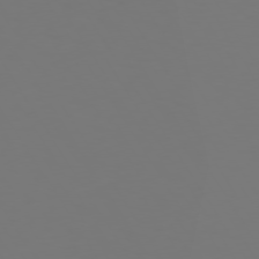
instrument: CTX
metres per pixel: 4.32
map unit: Hpe
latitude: 73.5749
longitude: -126.5735
